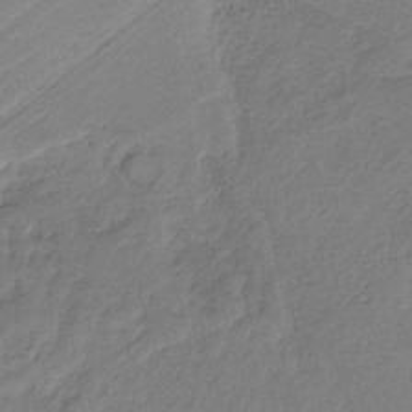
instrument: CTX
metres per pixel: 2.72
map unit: HNb
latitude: -36.4251
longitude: 57.2565
